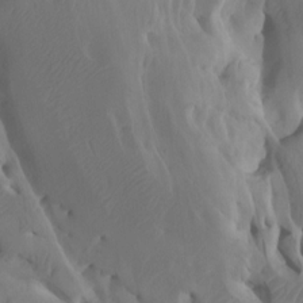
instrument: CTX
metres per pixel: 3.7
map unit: Htu
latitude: -8.1795
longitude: -66.0822
